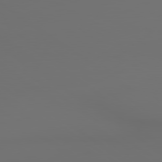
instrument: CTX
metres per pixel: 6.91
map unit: lApd
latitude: 79.9150
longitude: 165.0487
